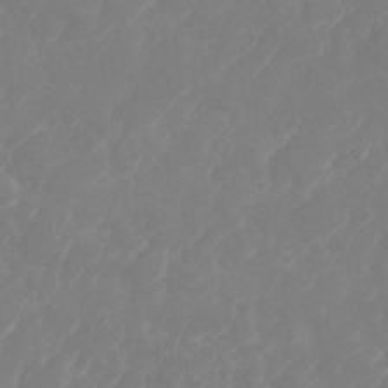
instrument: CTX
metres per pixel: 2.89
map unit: Nhu
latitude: -28.4629
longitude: -64.7813
